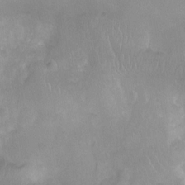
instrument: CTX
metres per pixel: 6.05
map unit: Nhu
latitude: -11.9556
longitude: -40.6490
